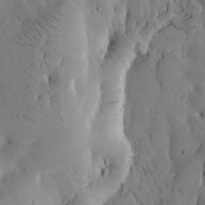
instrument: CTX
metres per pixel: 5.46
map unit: Htu
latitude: -3.2186
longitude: 168.8786
